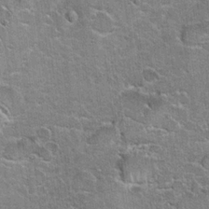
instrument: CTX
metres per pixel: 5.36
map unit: Hto
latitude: 19.6127
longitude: -49.2348
